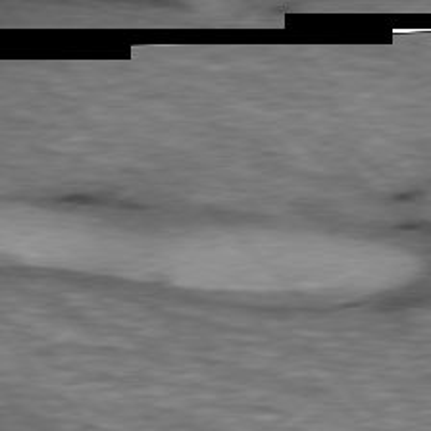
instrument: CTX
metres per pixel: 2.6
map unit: lApd
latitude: 77.1592
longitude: -50.1577
